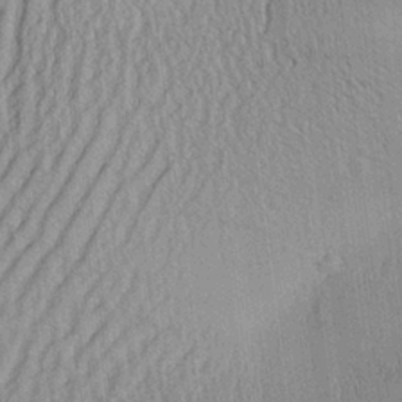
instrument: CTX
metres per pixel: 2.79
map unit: Aa
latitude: 25.2348
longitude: -134.4979
